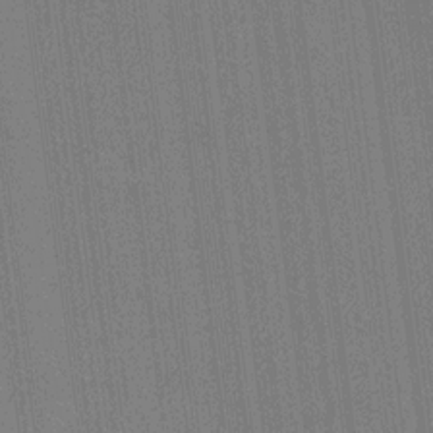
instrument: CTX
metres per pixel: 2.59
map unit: HNhu
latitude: 13.8961
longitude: 14.2173
